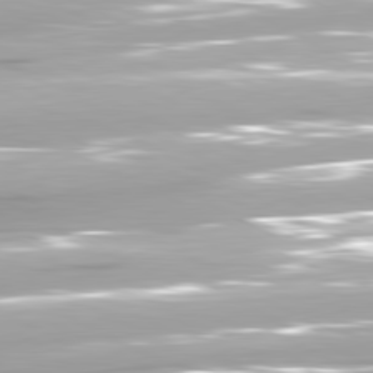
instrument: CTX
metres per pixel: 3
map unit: lApd
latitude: 81.1403
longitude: -139.9339
